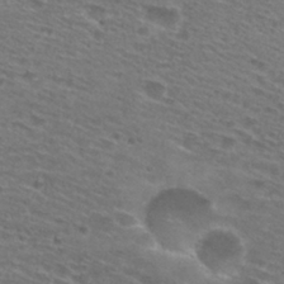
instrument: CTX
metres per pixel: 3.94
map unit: Hto
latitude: 28.6301
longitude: -47.3293
